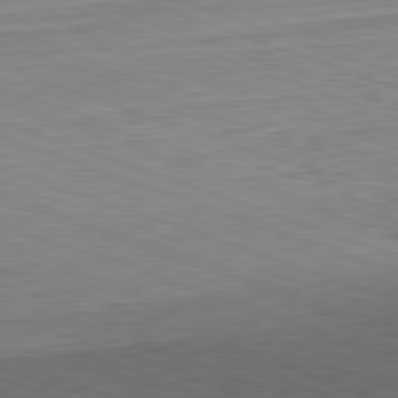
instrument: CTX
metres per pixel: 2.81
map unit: Hpe
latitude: -82.4440
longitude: 13.8422
